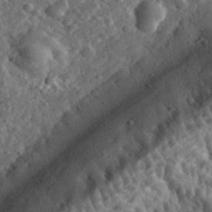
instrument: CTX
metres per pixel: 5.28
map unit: eHh
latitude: 34.5923
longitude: -79.4994
